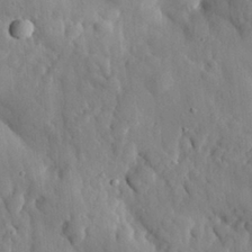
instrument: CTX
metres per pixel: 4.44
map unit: eHh
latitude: 28.6679
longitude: -77.4993
